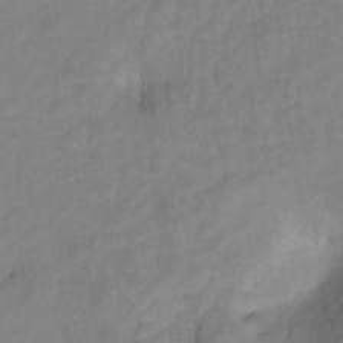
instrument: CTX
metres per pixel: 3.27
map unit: Hto
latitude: 5.4993
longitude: -32.4979
